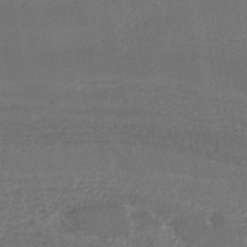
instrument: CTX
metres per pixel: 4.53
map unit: HNhu
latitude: -42.6896
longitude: 102.7085
